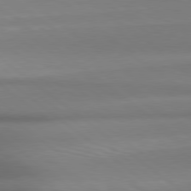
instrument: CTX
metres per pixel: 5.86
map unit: Hpe
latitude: 79.0081
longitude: -133.3482
